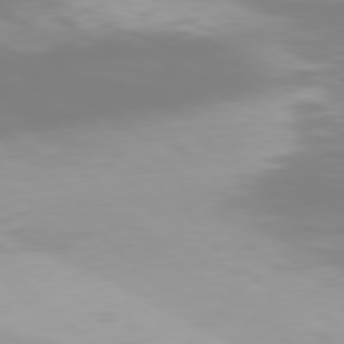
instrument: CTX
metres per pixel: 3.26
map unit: Hpe
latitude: 77.1214
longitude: -162.2145
